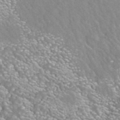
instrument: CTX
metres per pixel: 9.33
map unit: ANa
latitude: 43.2915
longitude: 24.7274
